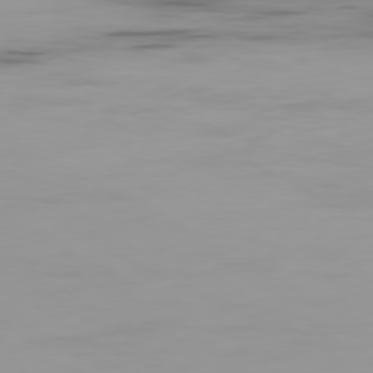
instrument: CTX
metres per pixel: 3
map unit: Ap
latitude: -79.9367
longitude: -76.5734
